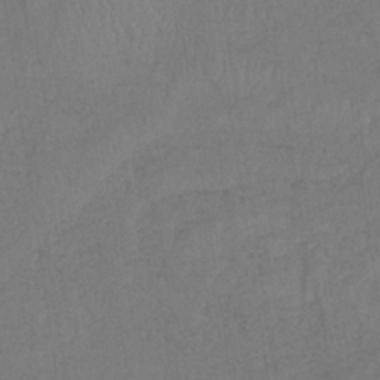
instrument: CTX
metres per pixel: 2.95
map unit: HNb
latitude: -32.5196
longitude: 63.5210
